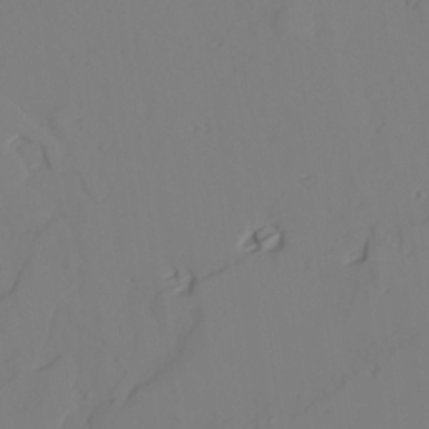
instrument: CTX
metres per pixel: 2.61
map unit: lAvf
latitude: 26.1200
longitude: -111.1403
